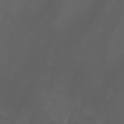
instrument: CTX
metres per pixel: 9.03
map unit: Aa
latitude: -7.3131
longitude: -79.4427
